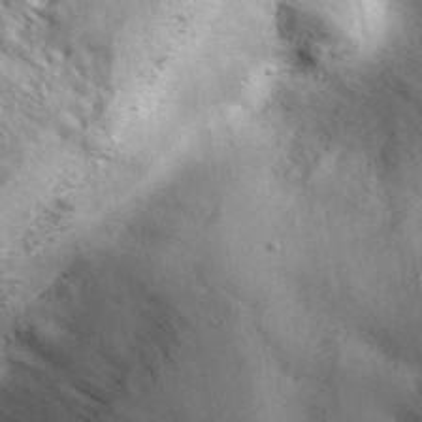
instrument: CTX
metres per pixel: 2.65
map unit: ANa
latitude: 39.2726
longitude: -91.1970
